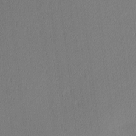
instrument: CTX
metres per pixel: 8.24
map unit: Ave
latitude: 3.3859
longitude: -113.8205
